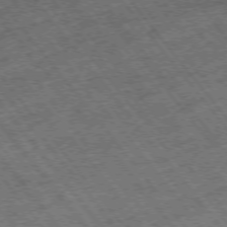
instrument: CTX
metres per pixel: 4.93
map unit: Hpe
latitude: -75.3888
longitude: -21.8773
